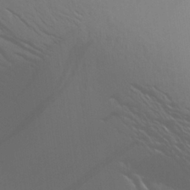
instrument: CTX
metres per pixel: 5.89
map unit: Aa
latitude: 26.0633
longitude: -143.0648
